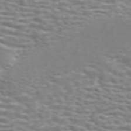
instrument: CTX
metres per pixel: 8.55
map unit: ANa
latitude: 44.8569
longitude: 28.0850
